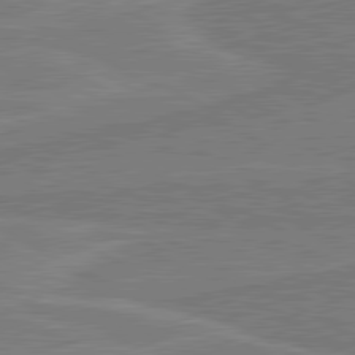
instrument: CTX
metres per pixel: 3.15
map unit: lApd
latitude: 80.7813
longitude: 168.5195
